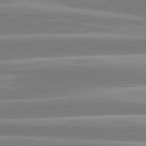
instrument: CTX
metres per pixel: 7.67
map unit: lApd
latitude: 80.8758
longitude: -129.3859
